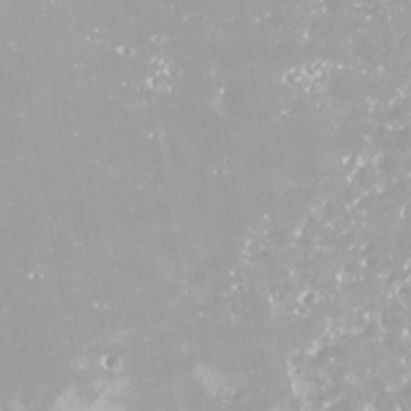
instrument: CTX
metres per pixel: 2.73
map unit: Htu
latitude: -8.5196
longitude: -76.5168
